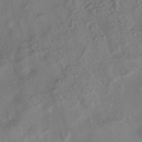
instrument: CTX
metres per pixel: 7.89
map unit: eHh
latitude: -41.7855
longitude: 118.7085
